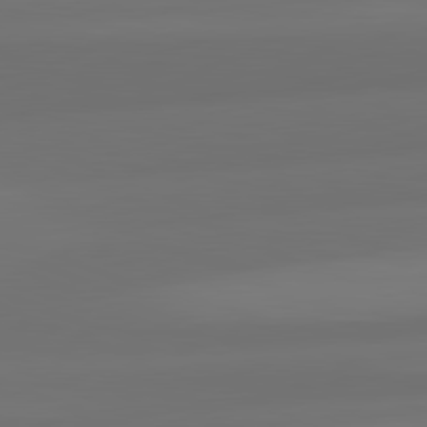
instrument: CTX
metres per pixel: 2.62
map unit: lApd
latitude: 82.1955
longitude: -172.8946
